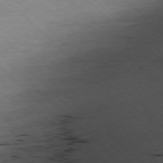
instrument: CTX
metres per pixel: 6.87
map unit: Ap
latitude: -77.5021
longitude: -60.8191
